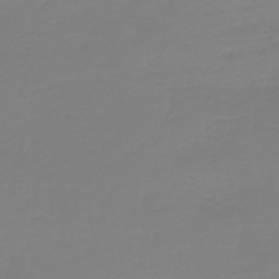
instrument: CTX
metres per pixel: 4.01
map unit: lHb
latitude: -42.8596
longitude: 64.0094
